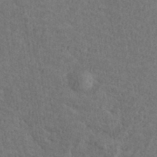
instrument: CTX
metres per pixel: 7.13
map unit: eHh
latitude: 37.4993
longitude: -137.7261
